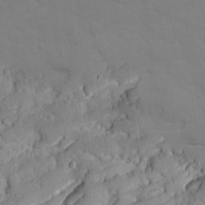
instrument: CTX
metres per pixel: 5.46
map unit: Ave
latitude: 18.4979
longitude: -129.2537
